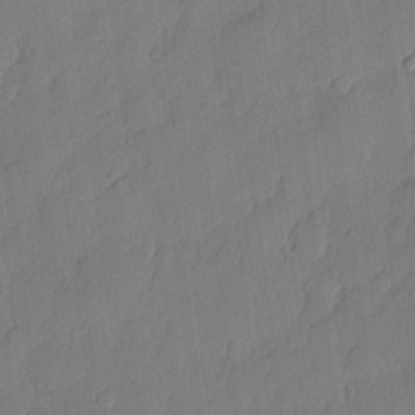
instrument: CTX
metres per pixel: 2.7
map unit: eHh
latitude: 5.0836
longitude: -75.8772
